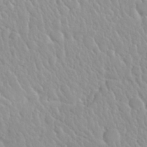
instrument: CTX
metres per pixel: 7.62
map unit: Nhu
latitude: 29.5938
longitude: -55.6316
